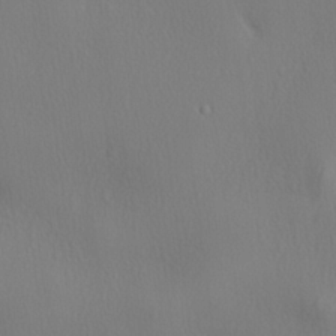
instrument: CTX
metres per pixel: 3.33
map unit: lHvf
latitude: 22.1956
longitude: 142.0850
